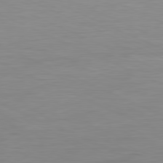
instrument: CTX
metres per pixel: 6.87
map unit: Ap
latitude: -81.5210
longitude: -76.4034
